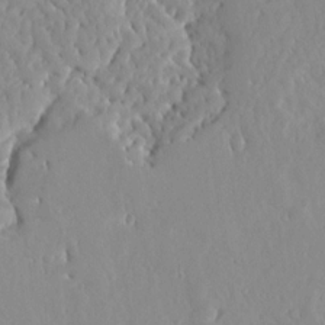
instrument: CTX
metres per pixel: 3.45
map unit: Ave
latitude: 12.8569
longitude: -135.1970
